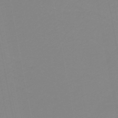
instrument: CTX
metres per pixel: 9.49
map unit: HNb
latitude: -37.0864
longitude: 55.3321
